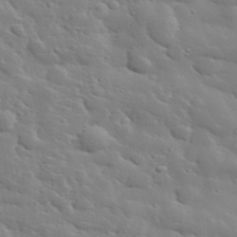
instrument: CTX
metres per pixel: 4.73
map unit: lHvf
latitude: 33.7639
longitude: -82.0444
